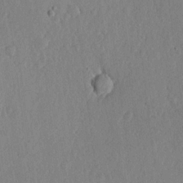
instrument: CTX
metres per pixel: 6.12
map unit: lHvf
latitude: 19.0080
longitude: -115.7449
